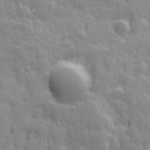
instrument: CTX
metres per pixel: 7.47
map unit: Ave
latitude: 19.9906
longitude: -132.5168
